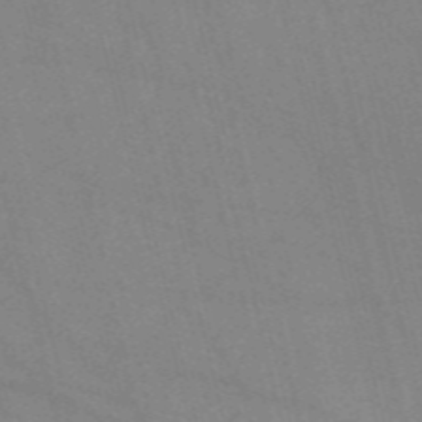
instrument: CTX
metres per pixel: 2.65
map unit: Nve
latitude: -57.0864
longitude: 51.1242
